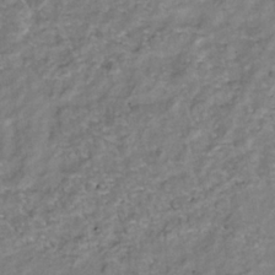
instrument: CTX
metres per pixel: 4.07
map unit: Nhu
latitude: -39.3321
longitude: -81.2159
